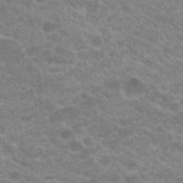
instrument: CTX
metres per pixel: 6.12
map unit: Hto
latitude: 20.2523
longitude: -38.3278
